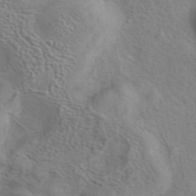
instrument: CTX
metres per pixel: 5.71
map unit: eAb
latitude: 41.6504
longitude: 104.7841
